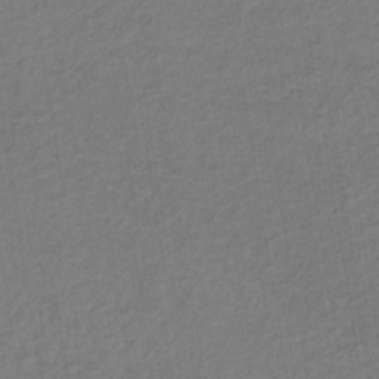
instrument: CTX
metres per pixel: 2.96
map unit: lHb
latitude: -35.9556
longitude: 67.2565
